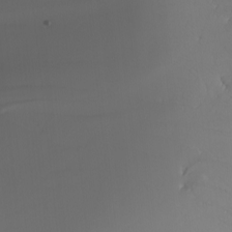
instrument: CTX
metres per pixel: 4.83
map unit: Nhu
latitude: -4.9541
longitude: -92.1011
